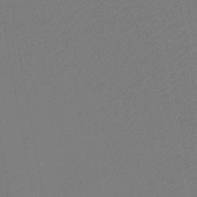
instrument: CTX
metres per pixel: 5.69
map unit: lHb
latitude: -43.7477
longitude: 75.4833
